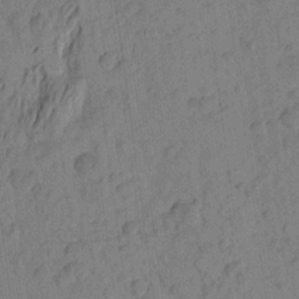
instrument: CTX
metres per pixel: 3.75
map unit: Aa
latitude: 22.8569
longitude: -148.8380
